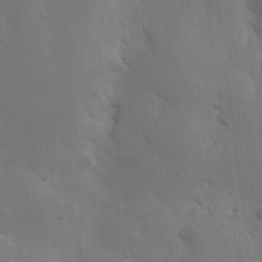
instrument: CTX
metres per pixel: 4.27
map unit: Nhu
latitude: 16.1389
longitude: -78.2901
